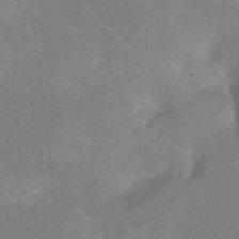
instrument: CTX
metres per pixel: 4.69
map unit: Hto
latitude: -12.1984
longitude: -40.5734
